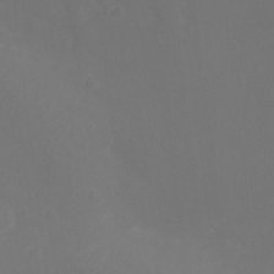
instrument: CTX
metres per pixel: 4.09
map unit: Nhu
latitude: -11.6722
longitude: -34.4979
